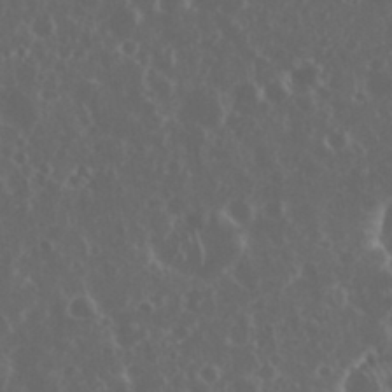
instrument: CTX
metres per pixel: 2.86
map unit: eHh
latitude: 34.4034
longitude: -59.2159
